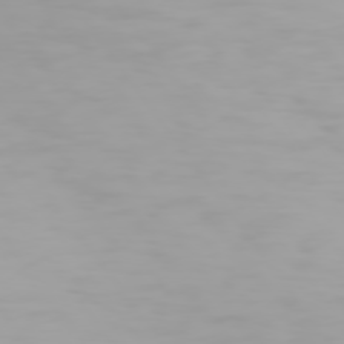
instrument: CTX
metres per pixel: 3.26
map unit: Hpe
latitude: 74.2145
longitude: -128.6679
